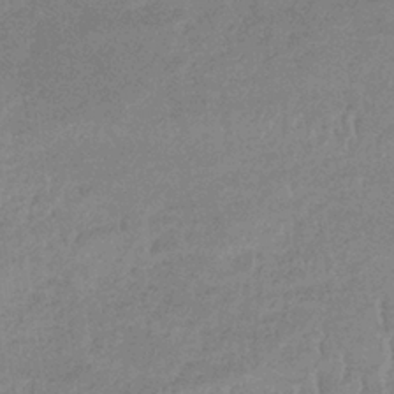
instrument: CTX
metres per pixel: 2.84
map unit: lHb
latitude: -33.5588
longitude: 69.2187
